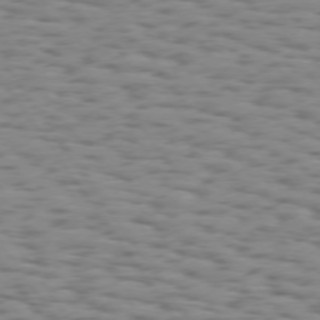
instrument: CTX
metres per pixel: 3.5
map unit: Hpe
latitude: 73.8017
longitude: -132.9325
